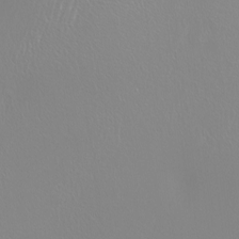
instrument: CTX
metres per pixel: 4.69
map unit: Nhu
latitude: -8.2928
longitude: -91.4993
